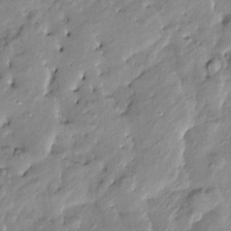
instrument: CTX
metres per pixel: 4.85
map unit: Htu
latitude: -9.5210
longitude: 176.6519
